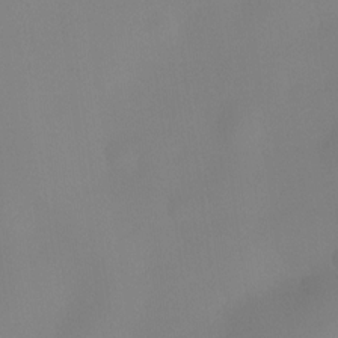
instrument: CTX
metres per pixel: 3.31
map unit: eHh
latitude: -23.5210
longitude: 14.8975
